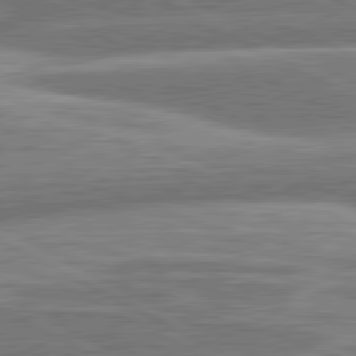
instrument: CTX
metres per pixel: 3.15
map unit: lApd
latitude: 80.7813
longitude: -166.7435
